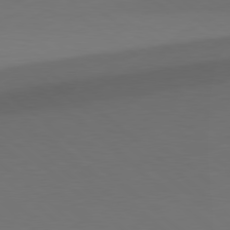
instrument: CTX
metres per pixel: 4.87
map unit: lApd
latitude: 78.9136
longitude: -165.1403
